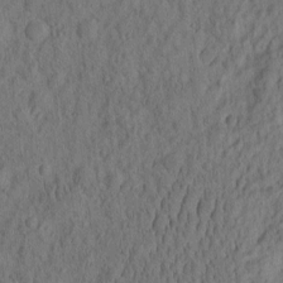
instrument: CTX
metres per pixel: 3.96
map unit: eHh
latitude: -2.3306
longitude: 17.5022
